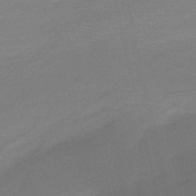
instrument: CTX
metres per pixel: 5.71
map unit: HNb
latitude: -50.1228
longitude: -41.8394
